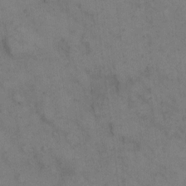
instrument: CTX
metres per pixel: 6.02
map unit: eHh
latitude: 10.6491
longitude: -63.2537
